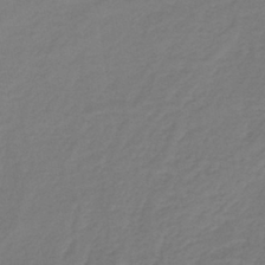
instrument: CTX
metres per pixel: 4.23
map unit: lHb
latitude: -39.7289
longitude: 72.4062
